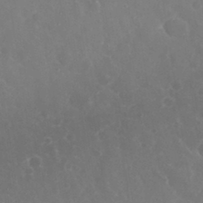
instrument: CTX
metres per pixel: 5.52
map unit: eHh
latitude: 33.1214
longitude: -61.1592
